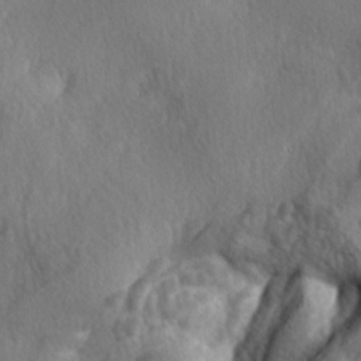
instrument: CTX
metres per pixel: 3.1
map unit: lAa
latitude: -5.1620
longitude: -124.3278
